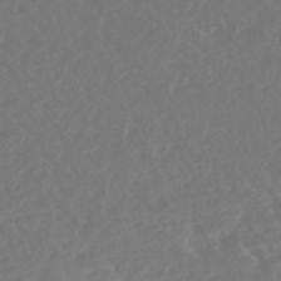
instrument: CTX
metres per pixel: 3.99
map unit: Nhe
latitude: -47.2187
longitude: -171.2537
